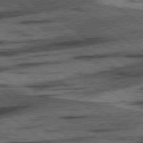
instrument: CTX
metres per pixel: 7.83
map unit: lApd
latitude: 78.3090
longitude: -53.7639
